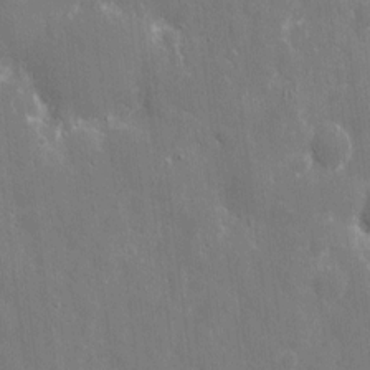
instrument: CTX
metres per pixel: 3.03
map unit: eHh
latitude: 8.7246
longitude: -70.3467
